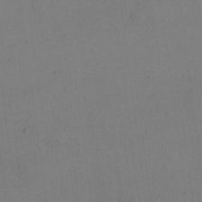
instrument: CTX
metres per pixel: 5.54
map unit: eHh
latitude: 17.3860
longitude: -66.8569
